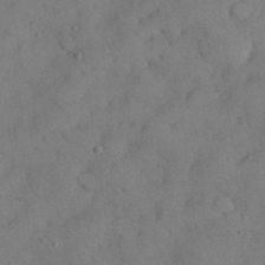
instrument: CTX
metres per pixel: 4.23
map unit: Nhu
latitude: 28.4979
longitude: -70.2900
